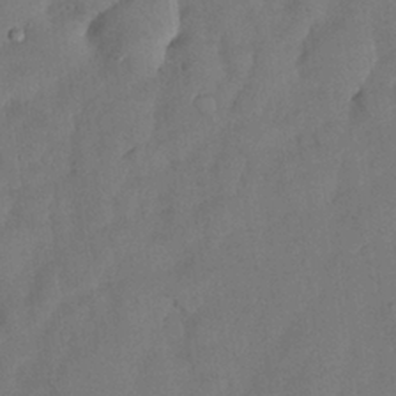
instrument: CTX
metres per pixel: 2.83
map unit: Nhu
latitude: 27.0648
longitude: -72.8758
